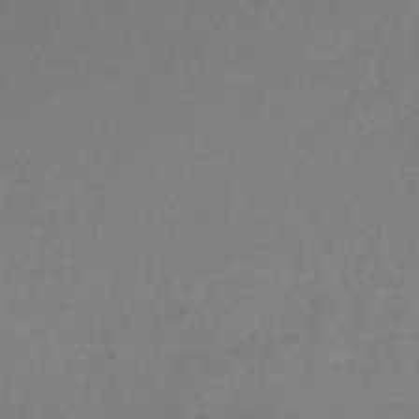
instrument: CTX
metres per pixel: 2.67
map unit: lHb
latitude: -45.3510
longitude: 59.0864
